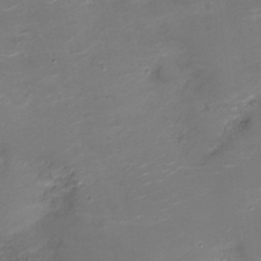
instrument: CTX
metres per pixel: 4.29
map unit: Nve
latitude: -20.5195
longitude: 104.1605
